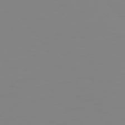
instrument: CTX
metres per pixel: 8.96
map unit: Hpe
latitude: 74.8191
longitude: -127.0081
